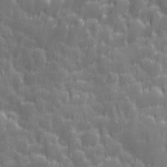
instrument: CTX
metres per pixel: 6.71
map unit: Ave
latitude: 12.9514
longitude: -104.1767
